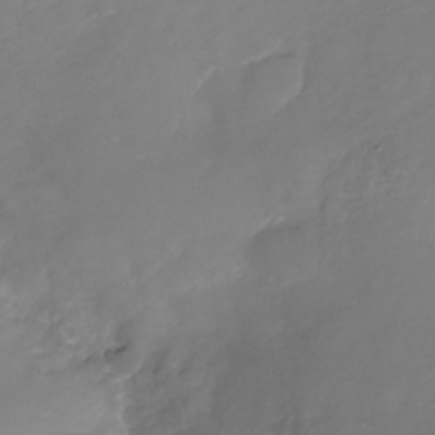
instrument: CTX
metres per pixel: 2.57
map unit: Nhu
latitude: -27.5399
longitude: -78.8191
